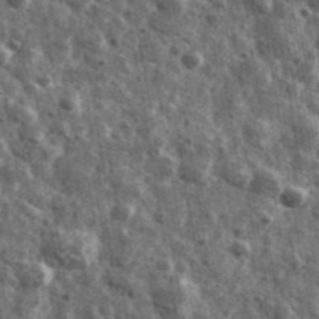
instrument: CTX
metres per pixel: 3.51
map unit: Ave
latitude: 40.2523
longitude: -106.2523
